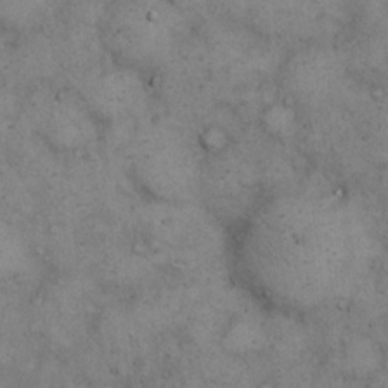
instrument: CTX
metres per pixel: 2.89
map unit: eHh
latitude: 14.7813
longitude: -63.7261
